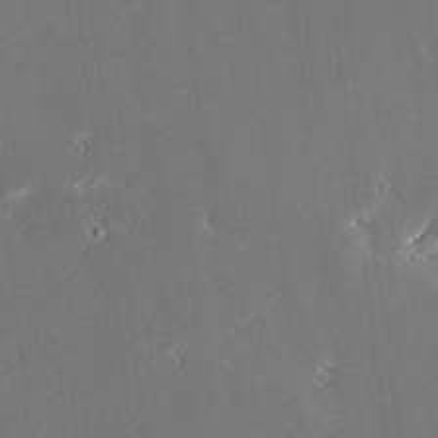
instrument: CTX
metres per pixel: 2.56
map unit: Ave
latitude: 17.9339
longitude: -139.6505
